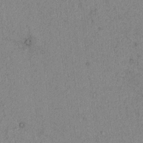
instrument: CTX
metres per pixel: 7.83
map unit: lAvf
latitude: 3.8205
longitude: 157.8422
